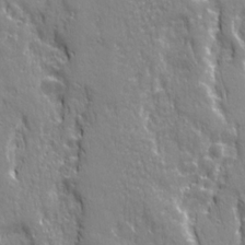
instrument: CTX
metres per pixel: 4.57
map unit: Ave
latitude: 21.6127
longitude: -134.8947
